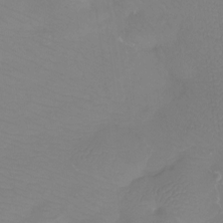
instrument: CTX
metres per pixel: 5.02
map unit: Htu
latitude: -13.1431
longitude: -46.8002
